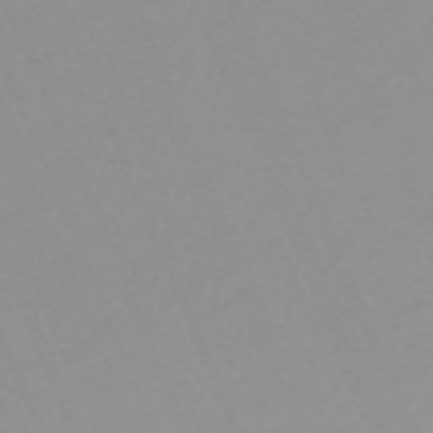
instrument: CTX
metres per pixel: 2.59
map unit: Nhu
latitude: -67.5777
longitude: 38.3873
